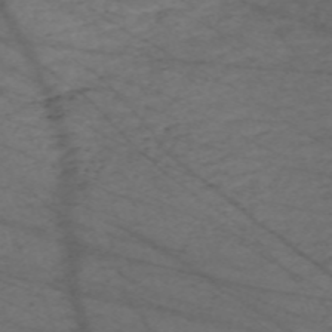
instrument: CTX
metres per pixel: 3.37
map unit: Nve
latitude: -59.4832
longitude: 61.6155
